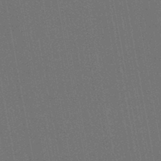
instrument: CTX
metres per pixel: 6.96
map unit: lHb
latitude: -45.1809
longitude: 74.7086
